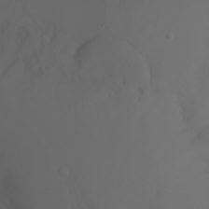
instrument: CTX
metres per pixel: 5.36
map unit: Nhu
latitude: -7.2943
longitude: -81.9717
